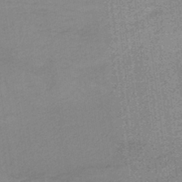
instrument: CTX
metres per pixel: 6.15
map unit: HNb
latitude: -35.5399
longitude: 57.1053
